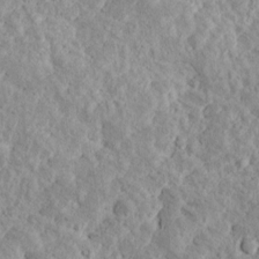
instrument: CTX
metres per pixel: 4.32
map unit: Ave
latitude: 17.1970
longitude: -135.0458
